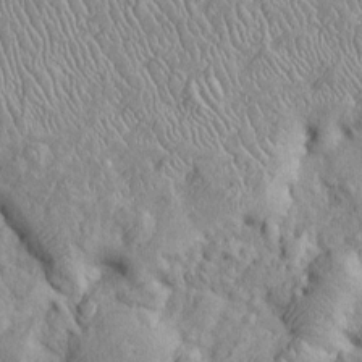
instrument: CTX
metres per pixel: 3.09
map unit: Htu
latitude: -6.4629
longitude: 153.6344
